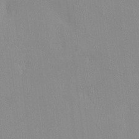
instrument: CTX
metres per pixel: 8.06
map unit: HNhu
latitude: 7.3293
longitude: -1.6694
